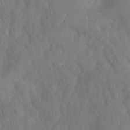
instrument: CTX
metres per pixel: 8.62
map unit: Ht
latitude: -15.1998
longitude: -54.7246
